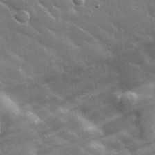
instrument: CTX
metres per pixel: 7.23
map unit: lHvf
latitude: 32.8002
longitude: -92.4034
